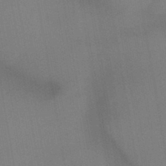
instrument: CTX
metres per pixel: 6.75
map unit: lHb
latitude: -45.1431
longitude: 67.5966
